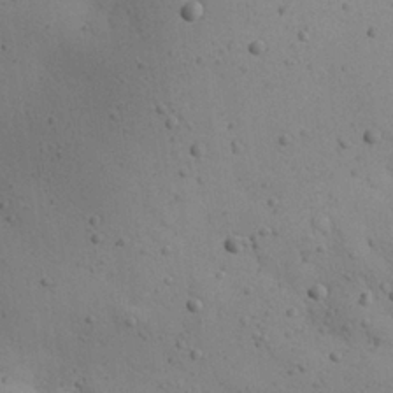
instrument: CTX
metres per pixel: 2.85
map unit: eHh
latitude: 24.9513
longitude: -72.0444
